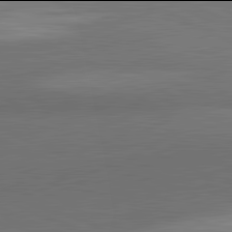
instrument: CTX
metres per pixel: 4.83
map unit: lApd
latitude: 81.9906
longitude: 156.5385
